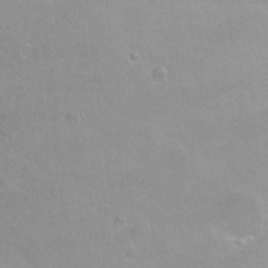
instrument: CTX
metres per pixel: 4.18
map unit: Hto
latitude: 2.6868
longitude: -32.7057
